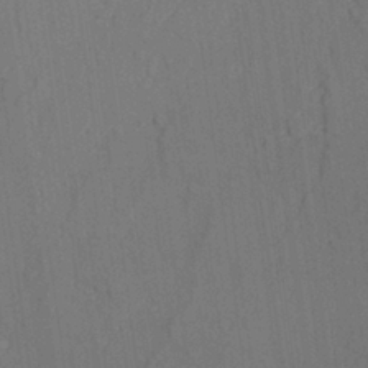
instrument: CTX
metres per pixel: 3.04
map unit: lAvf
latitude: 28.1389
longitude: -109.1592
